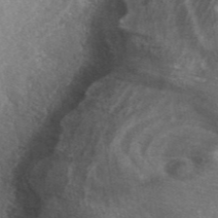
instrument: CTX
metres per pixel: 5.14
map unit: ANa
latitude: 43.6127
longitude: 26.6329
